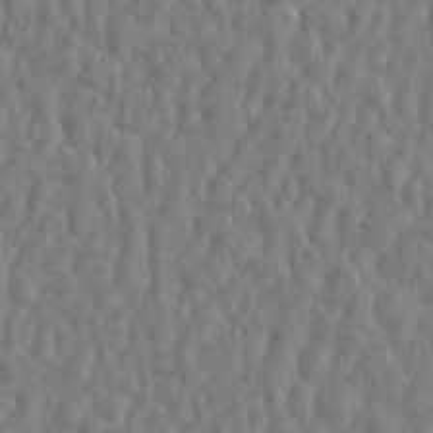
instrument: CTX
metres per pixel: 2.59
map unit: Aa
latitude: 14.4412
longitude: -141.7449
